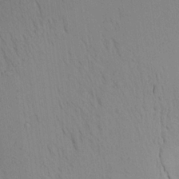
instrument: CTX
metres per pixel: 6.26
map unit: Aa
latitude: 18.4223
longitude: -149.1403
